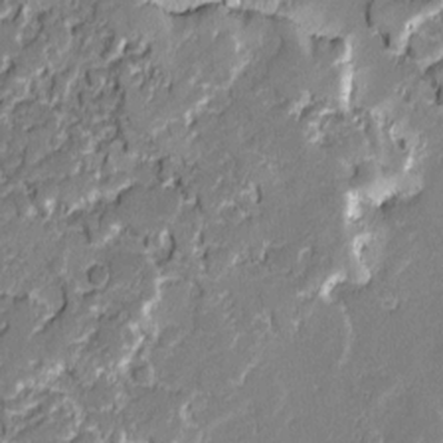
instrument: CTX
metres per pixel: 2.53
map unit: lAvf
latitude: -0.6330
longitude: -108.8569
